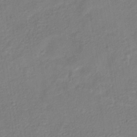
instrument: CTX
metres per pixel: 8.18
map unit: HNhu
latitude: -40.7463
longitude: 108.6896
